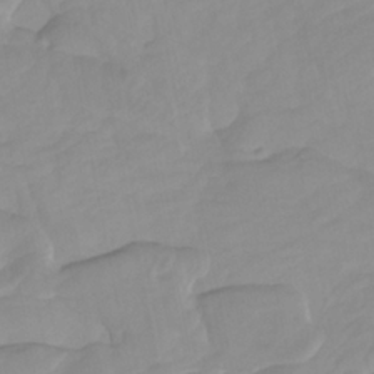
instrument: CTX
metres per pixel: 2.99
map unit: Htu
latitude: -8.2361
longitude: -65.4993
